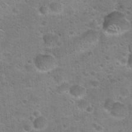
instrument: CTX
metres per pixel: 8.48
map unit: Hto
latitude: 22.6301
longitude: -49.8016
